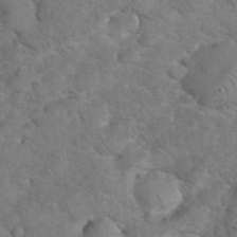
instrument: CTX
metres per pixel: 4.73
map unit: eHh
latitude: 36.1956
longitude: -64.8569
